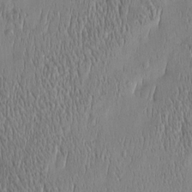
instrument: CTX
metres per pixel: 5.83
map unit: Htu
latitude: -5.2565
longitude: 174.8785
